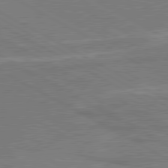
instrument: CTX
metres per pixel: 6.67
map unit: lApd
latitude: 80.2522
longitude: 128.2740
